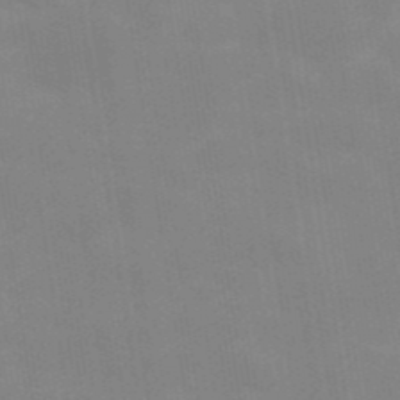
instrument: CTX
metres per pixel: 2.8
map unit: Hve
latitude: 30.9136
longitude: 149.9745
